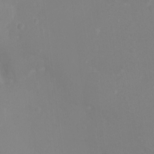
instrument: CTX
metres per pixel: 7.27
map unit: Ht
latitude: -5.8233
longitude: -25.3103
